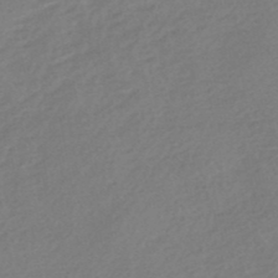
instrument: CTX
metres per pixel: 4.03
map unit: HNb
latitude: -48.7841
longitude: 58.0472
